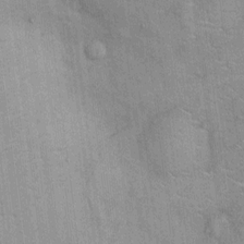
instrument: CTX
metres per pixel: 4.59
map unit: Ht
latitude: -3.8611
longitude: -13.6694
